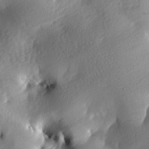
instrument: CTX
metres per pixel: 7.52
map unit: lAa
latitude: -8.2550
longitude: -126.1956
